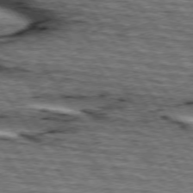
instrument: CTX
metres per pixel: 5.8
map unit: lApd
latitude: 74.6491
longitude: -73.0081
